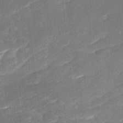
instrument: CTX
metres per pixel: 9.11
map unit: Ave
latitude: 17.2348
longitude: -137.4427
